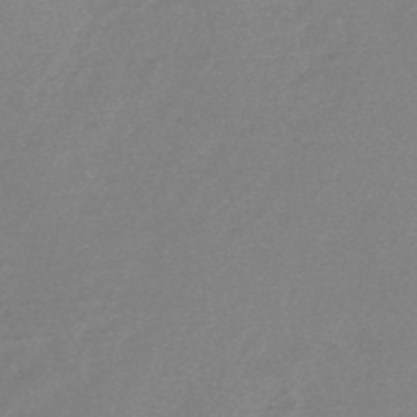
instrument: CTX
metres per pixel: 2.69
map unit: HNb
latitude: -49.2565
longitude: -48.7435
